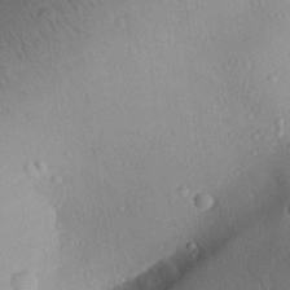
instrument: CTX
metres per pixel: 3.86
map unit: Aa
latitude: 28.3089
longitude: -135.8016
